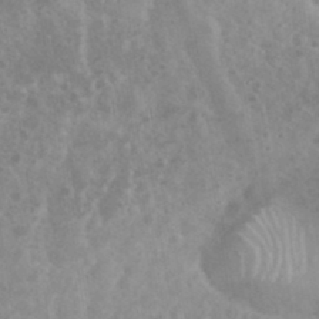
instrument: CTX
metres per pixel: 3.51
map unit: eHh
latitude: 35.1781
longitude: -62.0633
